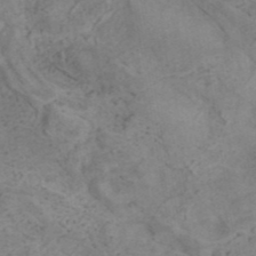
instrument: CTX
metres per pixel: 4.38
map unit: ANa
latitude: 41.2159
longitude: 15.5210
